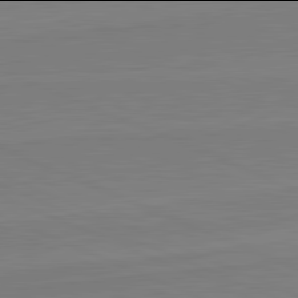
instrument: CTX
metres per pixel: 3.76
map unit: lApd
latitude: 81.9906
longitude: 166.5952
